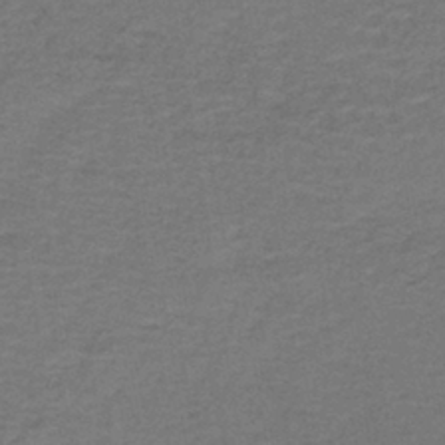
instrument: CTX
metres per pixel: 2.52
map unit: lHb
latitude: -39.2754
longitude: 58.3684
